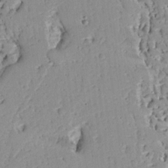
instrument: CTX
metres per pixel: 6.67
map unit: Ave
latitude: 13.4993
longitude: -138.6113
